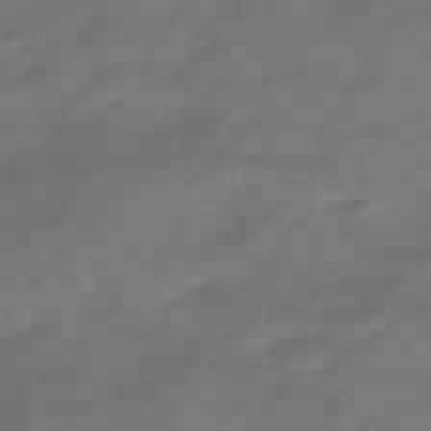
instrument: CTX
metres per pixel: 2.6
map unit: HNhu
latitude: -46.7841
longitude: 90.1795
